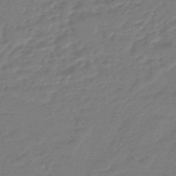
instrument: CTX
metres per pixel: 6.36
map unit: eHb
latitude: -45.9178
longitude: 89.8422
